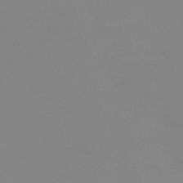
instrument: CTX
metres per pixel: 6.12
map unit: HNb
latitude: -48.5952
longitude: -49.4615
